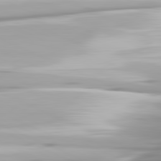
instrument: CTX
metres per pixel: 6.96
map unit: lApd
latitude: 81.6883
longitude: -139.6316
